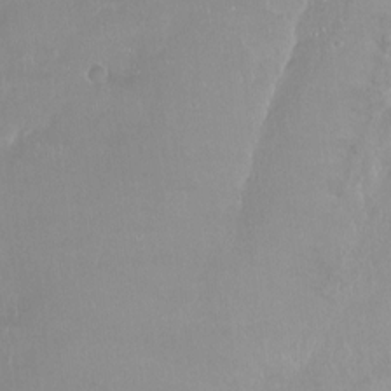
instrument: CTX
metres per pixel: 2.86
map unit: Hto
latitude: -14.5007
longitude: -43.7261
